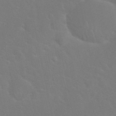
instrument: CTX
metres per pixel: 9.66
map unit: Nhu
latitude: 27.5749
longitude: -61.9150
